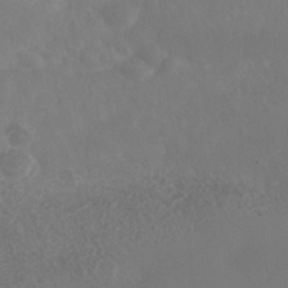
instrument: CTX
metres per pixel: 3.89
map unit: Nhe
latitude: -36.5951
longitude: -177.9528
